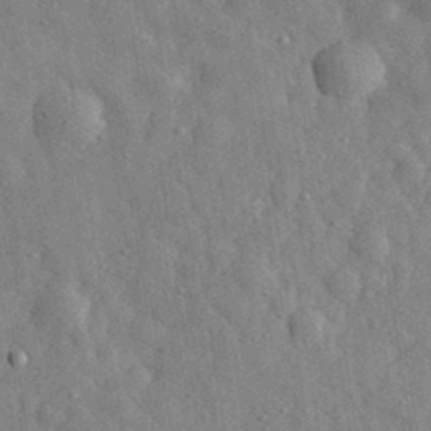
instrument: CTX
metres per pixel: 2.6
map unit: eHh
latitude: 32.8191
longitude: -78.0444
